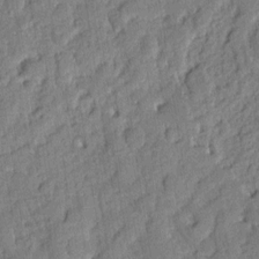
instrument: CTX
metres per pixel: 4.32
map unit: eHh
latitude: 7.0269
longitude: -75.8583
